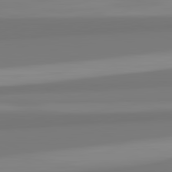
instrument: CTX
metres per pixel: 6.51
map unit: lApd
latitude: 82.6868
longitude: 173.4643
